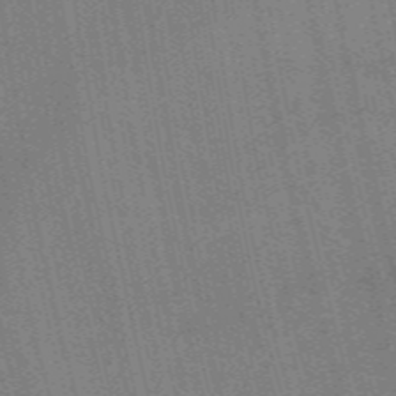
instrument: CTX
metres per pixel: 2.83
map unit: ANa
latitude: -38.2551
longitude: 95.1809
